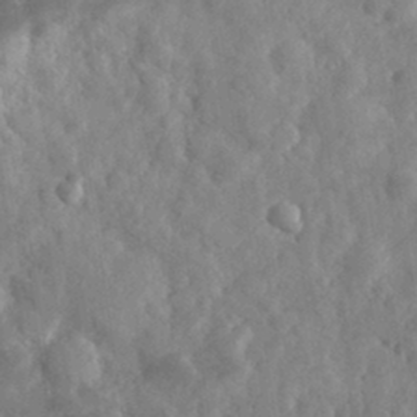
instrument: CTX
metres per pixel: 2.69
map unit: eHh
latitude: 31.1781
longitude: -70.4790
